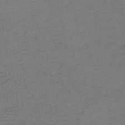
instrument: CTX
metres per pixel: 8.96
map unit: lHb
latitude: -41.9745
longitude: 53.5588
